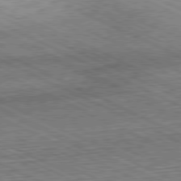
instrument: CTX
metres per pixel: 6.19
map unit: Hpe
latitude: -81.1620
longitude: 10.9731
